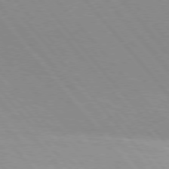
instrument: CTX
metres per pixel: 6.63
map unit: Hpe
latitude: 76.2333
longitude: -153.4805
